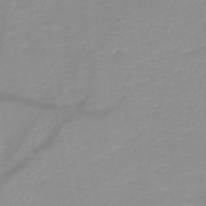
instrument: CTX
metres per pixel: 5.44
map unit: HNb
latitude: -48.4251
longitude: -43.6316
